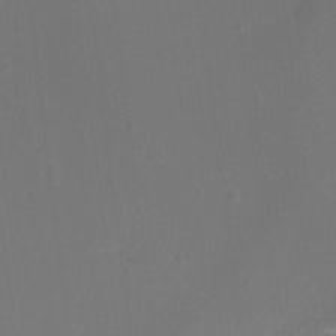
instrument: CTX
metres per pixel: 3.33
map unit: Ht
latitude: -17.9745
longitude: -43.8017
